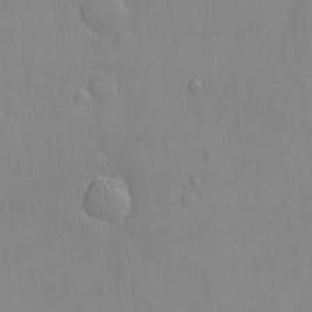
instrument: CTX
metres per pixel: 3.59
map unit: eHh
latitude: -9.4643
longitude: -66.1011
